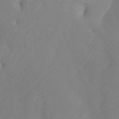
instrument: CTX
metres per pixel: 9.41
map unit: Nhu
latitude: -6.8408
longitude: -88.4979
